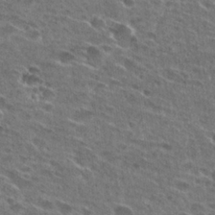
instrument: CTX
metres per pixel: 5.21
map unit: Hto
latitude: 26.9703
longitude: -45.8772
